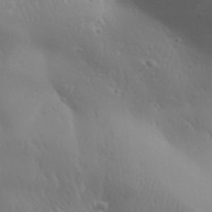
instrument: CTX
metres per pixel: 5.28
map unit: Aa
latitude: 32.0444
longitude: -143.6694
